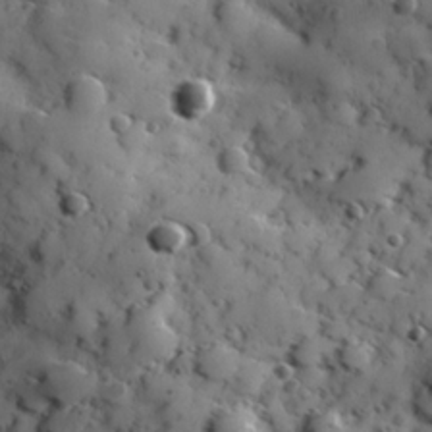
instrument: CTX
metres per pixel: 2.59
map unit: Hve
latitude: 24.6490
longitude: 146.9919
